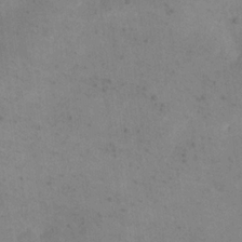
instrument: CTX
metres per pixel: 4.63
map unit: eHh
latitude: 20.4601
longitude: -64.5357
